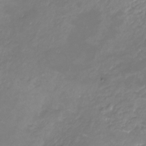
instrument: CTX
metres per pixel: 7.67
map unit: Nhu
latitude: -22.4440
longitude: -57.2914
